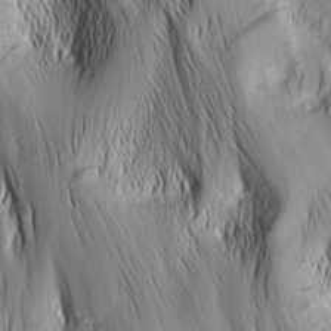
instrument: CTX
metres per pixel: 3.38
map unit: Nhu
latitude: -4.8219
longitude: -152.2145
